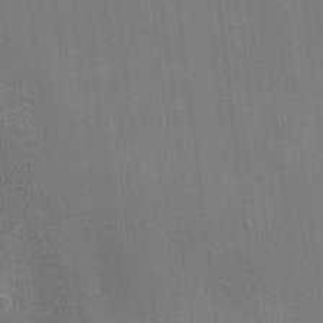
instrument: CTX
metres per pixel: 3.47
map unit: eHh
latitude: 5.1025
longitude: -69.2159
